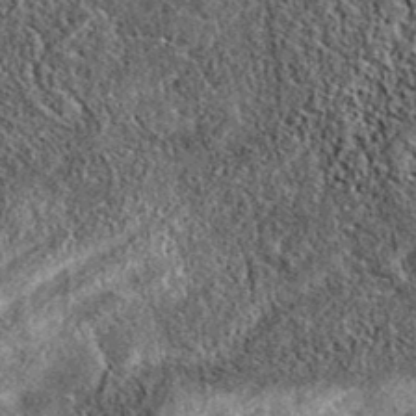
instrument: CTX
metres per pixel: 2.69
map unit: eAb
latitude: 37.7449
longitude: 108.3306
